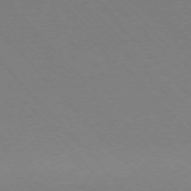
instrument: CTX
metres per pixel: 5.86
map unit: Ap
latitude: -76.3306
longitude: -85.9339
